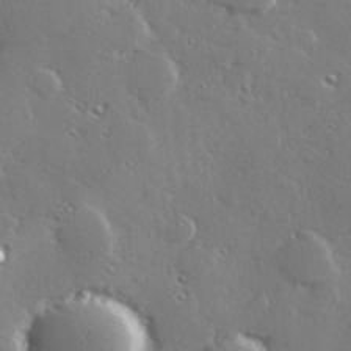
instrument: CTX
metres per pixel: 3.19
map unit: Hve
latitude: 28.5357
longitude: -91.9339
